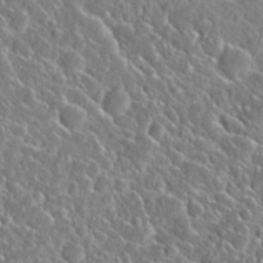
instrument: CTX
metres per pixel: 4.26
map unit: Nhu
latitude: 29.1592
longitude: -52.1200
